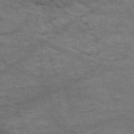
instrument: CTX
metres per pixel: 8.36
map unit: HNb
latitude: -52.4062
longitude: -43.1025
